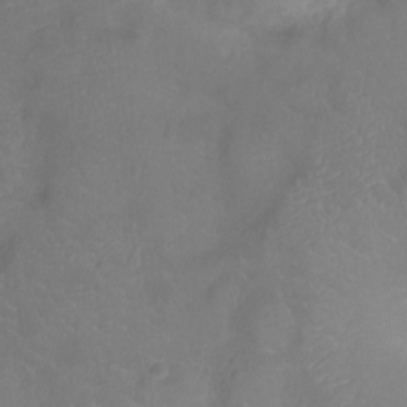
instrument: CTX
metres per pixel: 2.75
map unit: Ht
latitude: -7.7666
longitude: -18.9324
